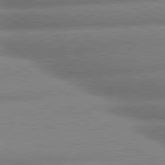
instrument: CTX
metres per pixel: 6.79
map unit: lApd
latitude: 80.1578
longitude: -163.8395
